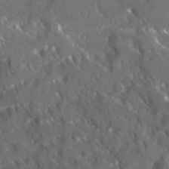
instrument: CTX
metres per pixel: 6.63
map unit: Ave
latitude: 17.2348
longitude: -130.5357
